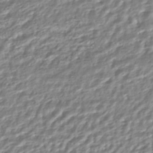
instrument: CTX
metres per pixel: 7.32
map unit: HNhu
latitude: -44.8975
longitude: 103.6155
